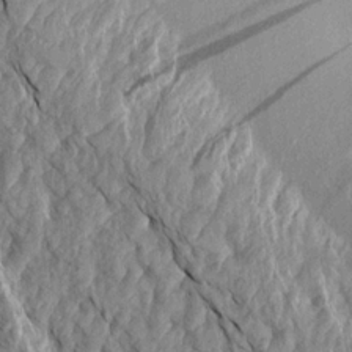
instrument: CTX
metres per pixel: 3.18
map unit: Aa
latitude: 18.2144
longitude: -145.7449
